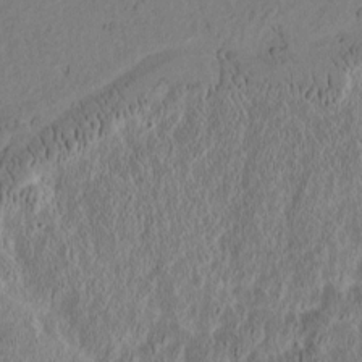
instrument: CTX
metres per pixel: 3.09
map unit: Htu
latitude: -2.9919
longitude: 167.2187
